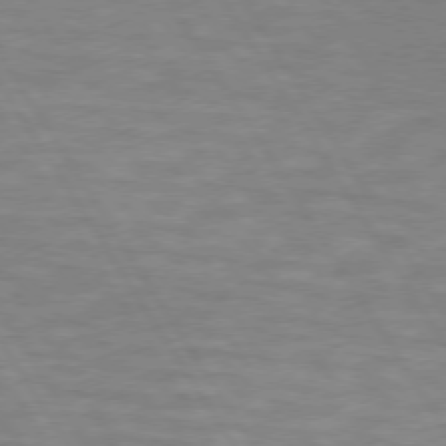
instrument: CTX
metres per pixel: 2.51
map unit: lApd
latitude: 73.8584
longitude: -62.4601
